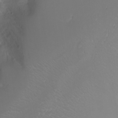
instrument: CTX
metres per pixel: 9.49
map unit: Nhu
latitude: -8.4440
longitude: -84.3278
